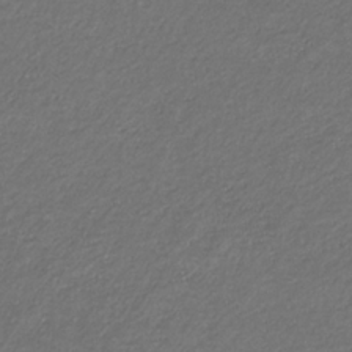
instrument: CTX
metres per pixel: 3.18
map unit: eHb
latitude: -32.6330
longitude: 69.8989
